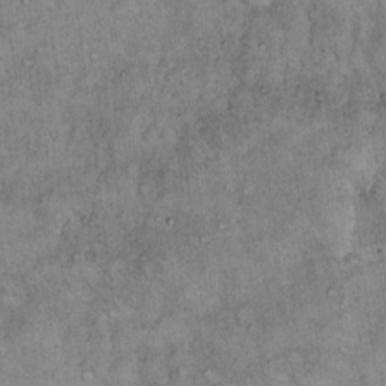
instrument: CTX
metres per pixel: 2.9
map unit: Hto
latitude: 13.6127
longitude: -57.0269
